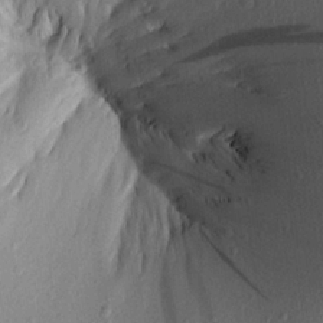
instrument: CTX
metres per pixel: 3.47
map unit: Aa
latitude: 19.8394
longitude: -148.7246
